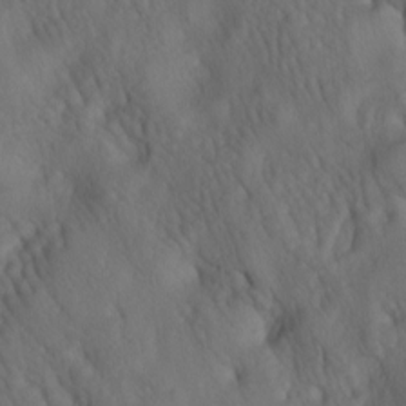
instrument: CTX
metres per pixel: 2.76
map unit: lAa
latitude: -6.5196
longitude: -126.5546
